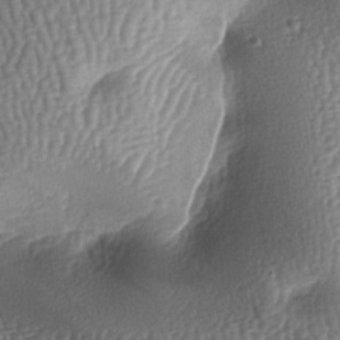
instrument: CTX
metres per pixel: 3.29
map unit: lAa
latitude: -6.3873
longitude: -127.5749
